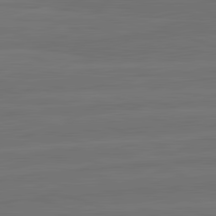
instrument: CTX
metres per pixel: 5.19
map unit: lApd
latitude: 82.4601
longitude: -179.7072
